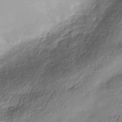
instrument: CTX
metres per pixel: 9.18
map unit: Hve
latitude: -33.7100
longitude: 89.4832
